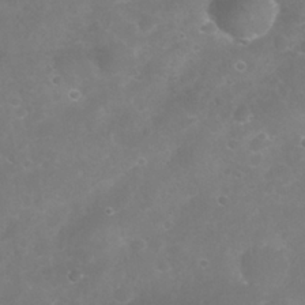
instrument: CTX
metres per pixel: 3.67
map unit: Nhu
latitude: 27.3482
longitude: -63.7072
